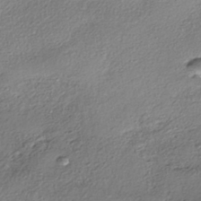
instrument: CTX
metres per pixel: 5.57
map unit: eHh
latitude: -41.7100
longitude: 122.8408
